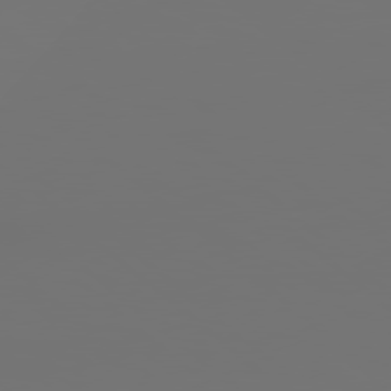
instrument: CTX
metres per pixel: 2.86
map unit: Hpe
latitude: 78.4034
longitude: 174.5384
